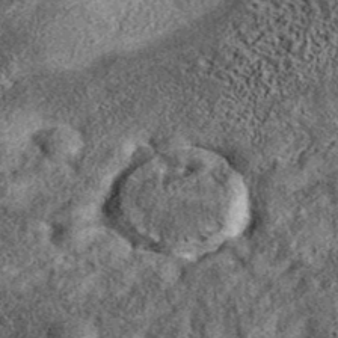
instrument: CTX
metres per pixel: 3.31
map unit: eAb
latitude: 38.4034
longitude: 106.7463
